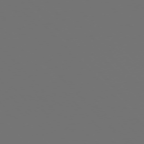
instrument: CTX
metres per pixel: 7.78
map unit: Ap
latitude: -76.3873
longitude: -62.8569
